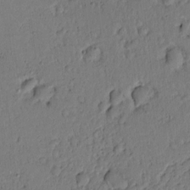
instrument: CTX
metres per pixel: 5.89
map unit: Htu
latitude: -1.2565
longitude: 170.1417
